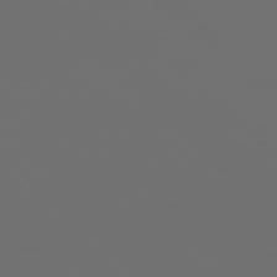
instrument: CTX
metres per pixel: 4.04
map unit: Ap
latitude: -76.8597
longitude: -81.8205
